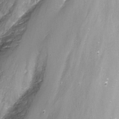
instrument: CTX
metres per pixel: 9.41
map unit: Nhu
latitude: -9.8989
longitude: -77.1214
